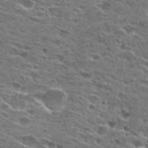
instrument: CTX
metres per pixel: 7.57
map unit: Hto
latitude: 27.4427
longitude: -45.9528
